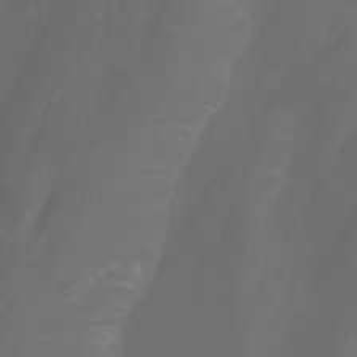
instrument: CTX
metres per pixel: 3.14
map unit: Nhu
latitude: -9.9556
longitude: -69.8016
